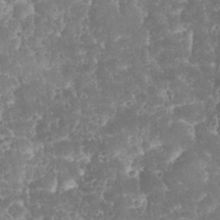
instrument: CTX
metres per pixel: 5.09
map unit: eHh
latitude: 32.1389
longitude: -64.2522
